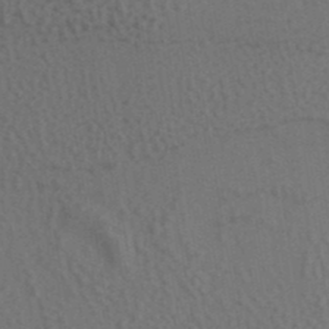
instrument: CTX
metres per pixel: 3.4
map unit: ANa
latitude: 38.8947
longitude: 29.2943
